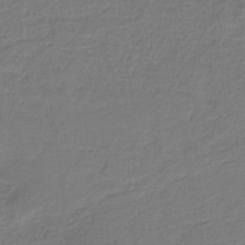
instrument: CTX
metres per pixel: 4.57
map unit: HNb
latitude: -35.3888
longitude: 58.6896
